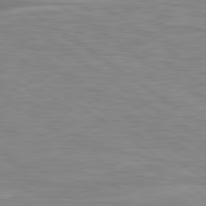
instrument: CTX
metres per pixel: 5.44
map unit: Hpe
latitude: 79.5749
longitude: -126.9703
